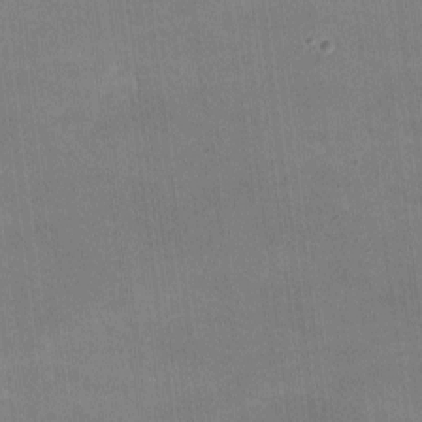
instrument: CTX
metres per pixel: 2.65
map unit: lHvf
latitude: -9.8233
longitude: -100.8947
